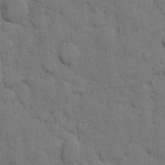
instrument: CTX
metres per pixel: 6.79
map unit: eHh
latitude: 7.7072
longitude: -65.1781
